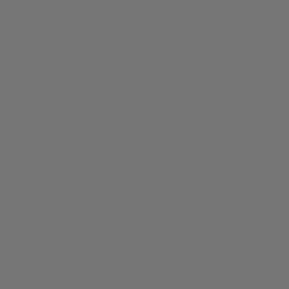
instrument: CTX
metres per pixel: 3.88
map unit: HNb
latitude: -47.4076
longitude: 56.5196
